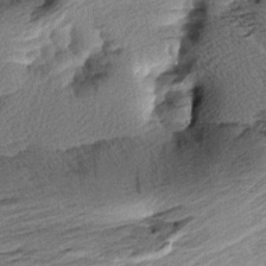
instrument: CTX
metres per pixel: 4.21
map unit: Aa
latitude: 8.5735
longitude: -141.2537
